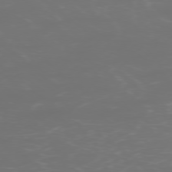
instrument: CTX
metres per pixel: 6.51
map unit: Ap
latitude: -77.5777
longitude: -80.3089
